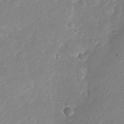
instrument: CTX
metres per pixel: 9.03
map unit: Nhu
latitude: -25.8611
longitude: -73.0459
